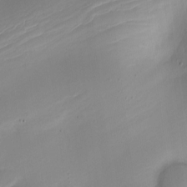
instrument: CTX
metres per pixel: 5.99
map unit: Nhe
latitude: -19.6722
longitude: 144.1228
